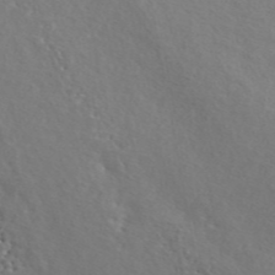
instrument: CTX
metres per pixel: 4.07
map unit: ANa
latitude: 46.1200
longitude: 49.5399
